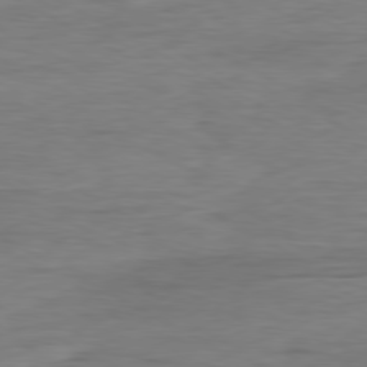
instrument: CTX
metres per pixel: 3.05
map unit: Ap
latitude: -80.0850
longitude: -83.5182
